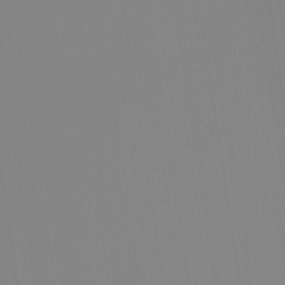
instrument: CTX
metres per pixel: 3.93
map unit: Ht
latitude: -13.7856
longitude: -51.7260
